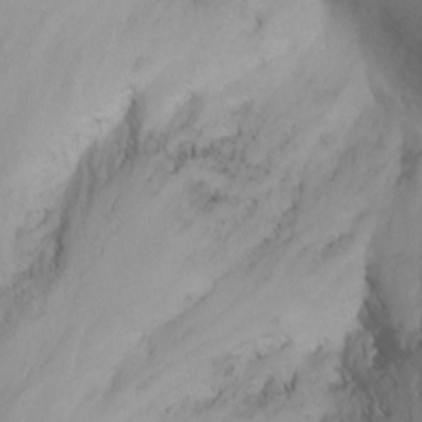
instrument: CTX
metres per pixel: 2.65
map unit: Nhu
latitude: -5.7477
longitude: -69.4804
